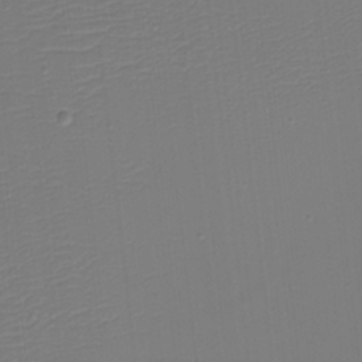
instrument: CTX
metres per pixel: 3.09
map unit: eHh
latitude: -5.6722
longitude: -84.5168
